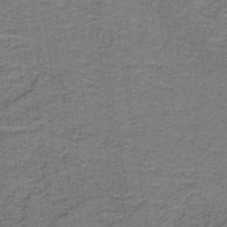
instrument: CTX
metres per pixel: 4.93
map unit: lHb
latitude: -40.4062
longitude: 55.2943
